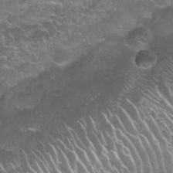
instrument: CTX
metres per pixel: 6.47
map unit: Nhu
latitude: 27.5371
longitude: -61.4237
